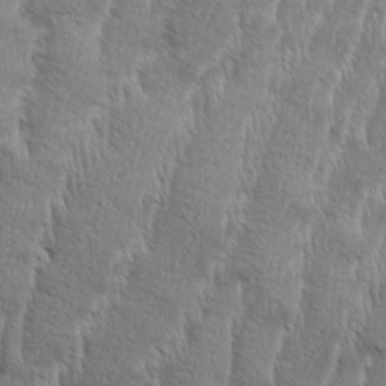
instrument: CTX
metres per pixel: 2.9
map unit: Aa
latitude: 8.5357
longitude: -130.2901
